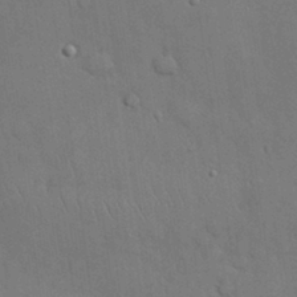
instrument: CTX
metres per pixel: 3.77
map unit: Nhu
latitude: 28.2144
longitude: -68.5546
